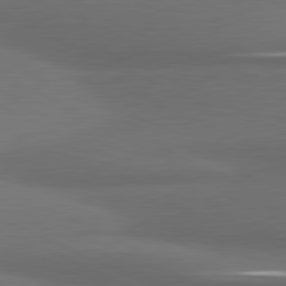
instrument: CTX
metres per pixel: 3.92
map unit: lApd
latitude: 81.2159
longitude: 175.1242
